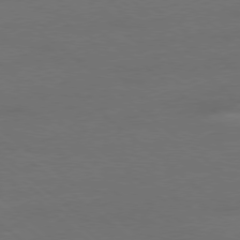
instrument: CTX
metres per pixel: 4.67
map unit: Ap
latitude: -78.6896
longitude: -56.7813
